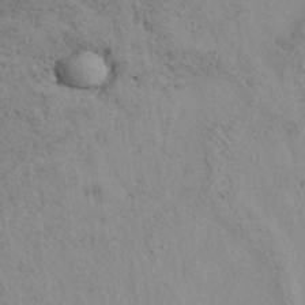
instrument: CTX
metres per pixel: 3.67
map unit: eAb
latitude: 39.4993
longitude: 113.2565
